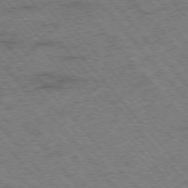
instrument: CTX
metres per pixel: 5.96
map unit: Hpe
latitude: -75.8612
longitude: -14.2712
